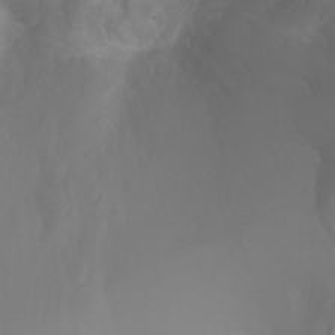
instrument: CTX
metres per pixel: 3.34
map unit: Ht
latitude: -2.8785
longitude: -61.5938
